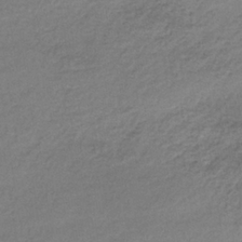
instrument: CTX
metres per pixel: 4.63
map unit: lHb
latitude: -34.8597
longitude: 62.0472
